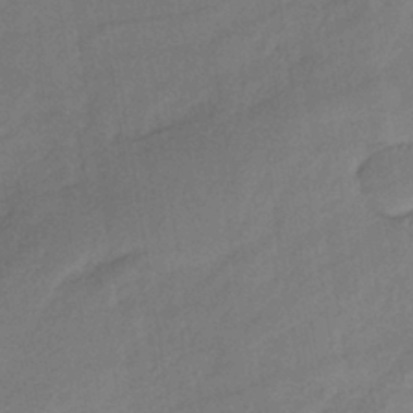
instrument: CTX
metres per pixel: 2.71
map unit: lHb
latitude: -36.5384
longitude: 72.1983
